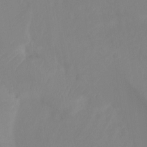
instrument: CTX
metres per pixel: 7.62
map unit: Nhu
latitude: -13.5777
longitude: -61.4237
